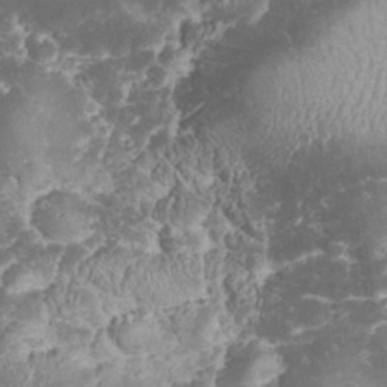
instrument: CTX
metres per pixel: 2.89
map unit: eHh
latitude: 32.2523
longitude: -64.2145
